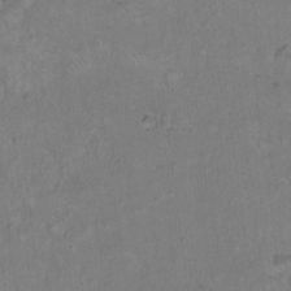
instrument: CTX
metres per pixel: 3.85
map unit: Hto
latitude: 10.9136
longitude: -60.4412
